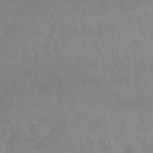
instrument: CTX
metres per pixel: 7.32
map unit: Nhu
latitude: 26.3845
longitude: -61.9717
